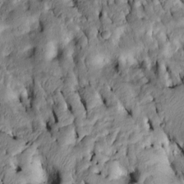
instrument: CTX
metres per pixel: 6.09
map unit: Htu
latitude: -7.7855
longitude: 144.6896
